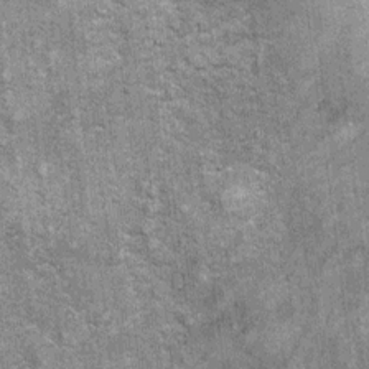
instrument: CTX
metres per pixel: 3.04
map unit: Ht
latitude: 9.9339
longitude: -38.1956
